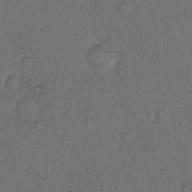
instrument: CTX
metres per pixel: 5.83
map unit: Hto
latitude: 9.4804
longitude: -58.8758
